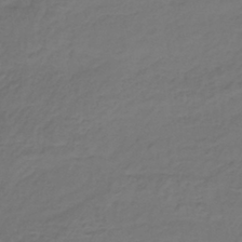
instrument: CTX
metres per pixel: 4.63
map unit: lHb
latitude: -39.1431
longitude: 63.8044
